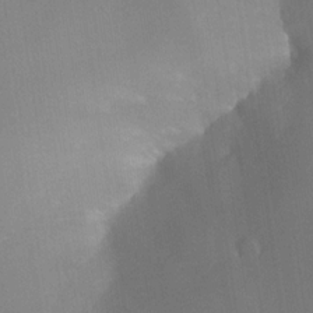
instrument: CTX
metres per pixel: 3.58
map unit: Nhe
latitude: -32.3496
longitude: -117.2537
